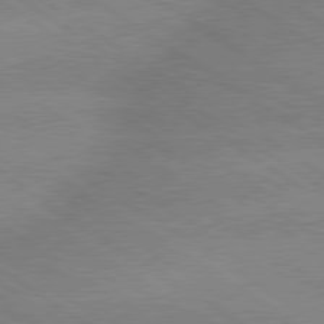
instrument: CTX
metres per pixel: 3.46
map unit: lApd
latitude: 79.5938
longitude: -152.2901
